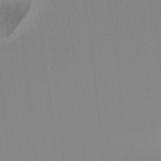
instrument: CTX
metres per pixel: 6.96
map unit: Hto
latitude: -8.3684
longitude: -49.1970
